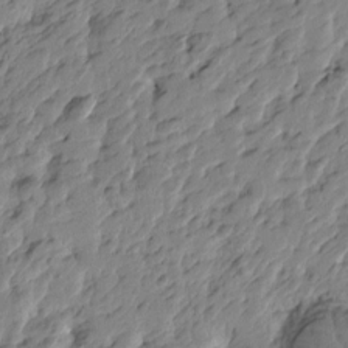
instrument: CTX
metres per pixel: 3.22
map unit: Htu
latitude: -4.2550
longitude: 178.7463
